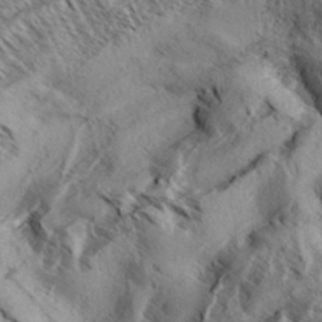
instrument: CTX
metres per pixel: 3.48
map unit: Aa
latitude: 33.1970
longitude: -137.8017
